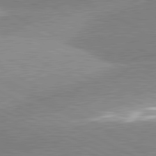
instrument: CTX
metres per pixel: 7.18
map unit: lApd
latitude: 81.4615
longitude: -163.7072
